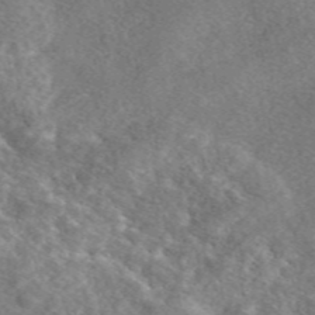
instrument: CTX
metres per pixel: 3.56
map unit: eAb
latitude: 48.2522
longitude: 117.1431
